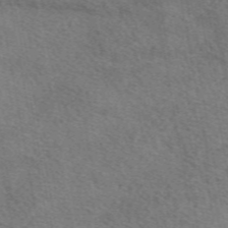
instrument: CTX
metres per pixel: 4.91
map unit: eAb
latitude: 49.5560
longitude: 110.6518
